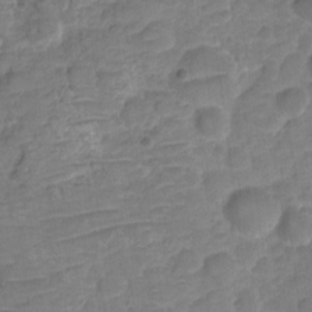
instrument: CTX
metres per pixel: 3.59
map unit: HNhu
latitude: -20.8219
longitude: 84.9541
